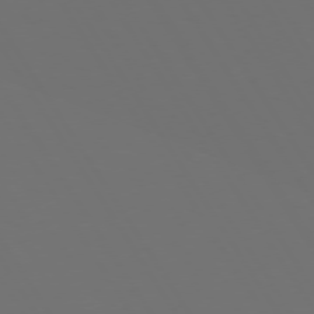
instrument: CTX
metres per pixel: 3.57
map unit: Hpe
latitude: 73.5372
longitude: -128.2900
